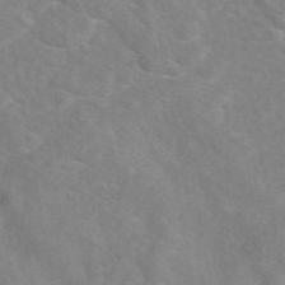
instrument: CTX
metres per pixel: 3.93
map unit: eAb
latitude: 48.4412
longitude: 119.1431
